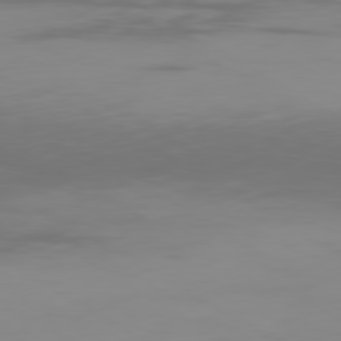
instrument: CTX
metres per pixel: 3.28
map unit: Ap
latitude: -80.3495
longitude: -93.9906
